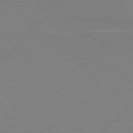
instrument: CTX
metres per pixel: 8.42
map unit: lApd
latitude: 73.9151
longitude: -56.4412
